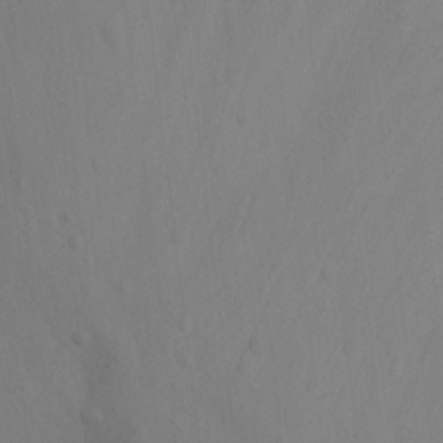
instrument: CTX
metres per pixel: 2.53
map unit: Nhu
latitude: -11.2376
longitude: -33.6694
